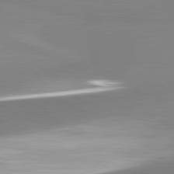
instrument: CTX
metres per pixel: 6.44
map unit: lApd
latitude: 81.5749
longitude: 167.0675
